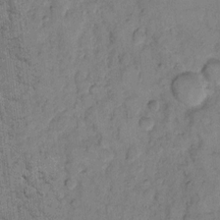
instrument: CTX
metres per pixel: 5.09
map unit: eHh
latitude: 11.3860
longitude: -65.0836
